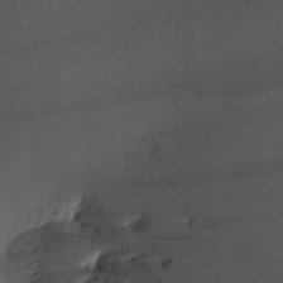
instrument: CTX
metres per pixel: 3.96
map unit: Aa
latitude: 22.5735
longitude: -147.0081
